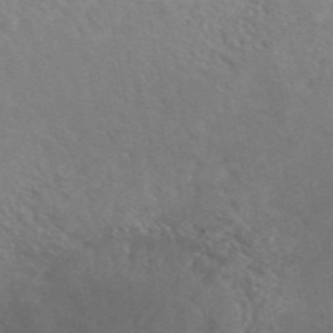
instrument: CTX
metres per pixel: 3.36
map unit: ANa
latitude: 49.6694
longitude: -72.8758
